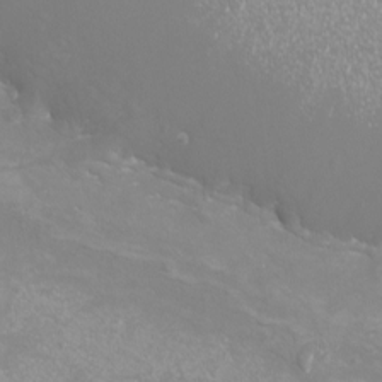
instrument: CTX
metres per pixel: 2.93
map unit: eHh
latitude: -7.3887
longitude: -77.4048
